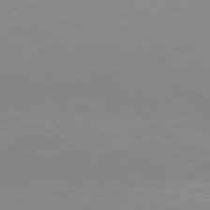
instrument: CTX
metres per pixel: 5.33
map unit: Hpe
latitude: 78.0255
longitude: -132.7624
